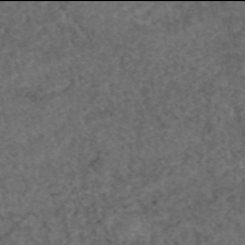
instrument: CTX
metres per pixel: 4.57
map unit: eAb
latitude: 45.9906
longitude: 114.1228
